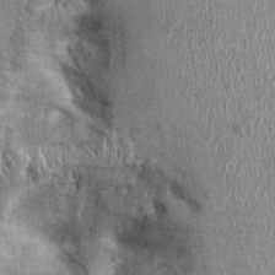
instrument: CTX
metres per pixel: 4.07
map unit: Ht
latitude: -0.8219
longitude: -13.8773
